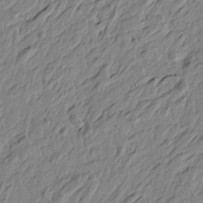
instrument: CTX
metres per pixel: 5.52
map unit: Htu
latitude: -5.1431
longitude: 179.4076
